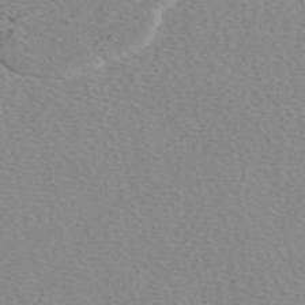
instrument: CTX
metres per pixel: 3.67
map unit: eAb
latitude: 49.4804
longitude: 108.5196
